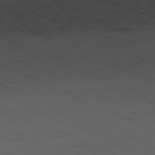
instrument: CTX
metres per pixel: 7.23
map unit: Ap
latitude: -81.5966
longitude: -83.5371
